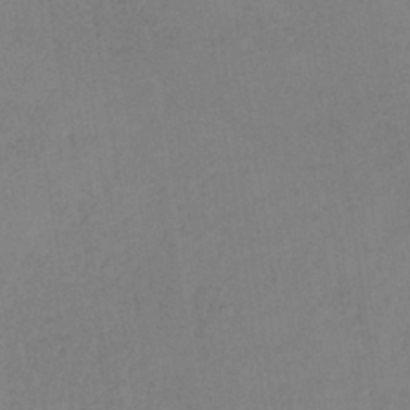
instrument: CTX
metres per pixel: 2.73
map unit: HNb
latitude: -34.0094
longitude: 54.3873
